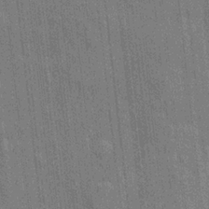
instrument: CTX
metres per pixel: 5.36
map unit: eHh
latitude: 5.6316
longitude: -74.6113
